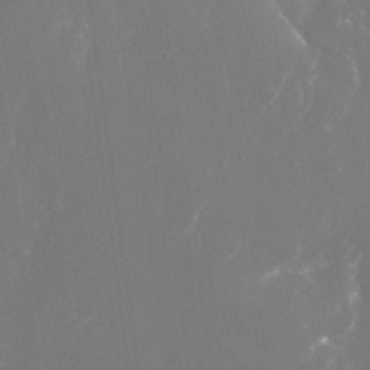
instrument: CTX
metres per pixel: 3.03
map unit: Nhu
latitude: -24.8975
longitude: -72.7058
